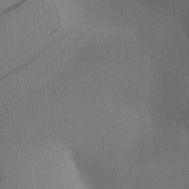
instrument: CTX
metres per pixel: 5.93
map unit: Aa
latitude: 26.6491
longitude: -137.8017
